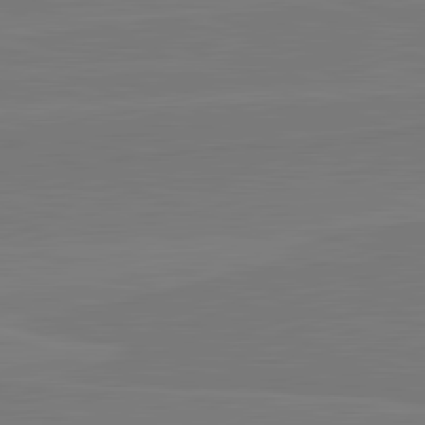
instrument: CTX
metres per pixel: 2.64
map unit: lApd
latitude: 82.2333
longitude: 165.7100
